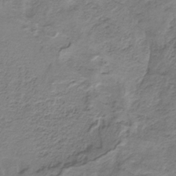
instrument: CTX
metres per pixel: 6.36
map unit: HNb
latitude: -33.5399
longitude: 58.2550
